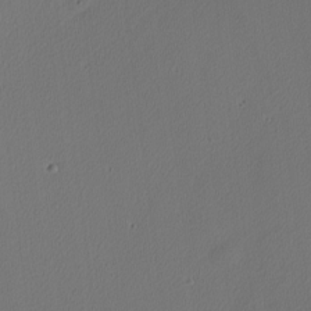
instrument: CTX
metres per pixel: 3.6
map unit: Nhu
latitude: 0.3278
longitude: -79.0837
